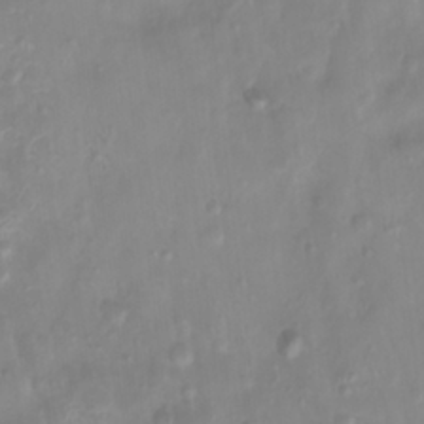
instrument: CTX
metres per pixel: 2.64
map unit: Htu
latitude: 3.1214
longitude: -22.1200
